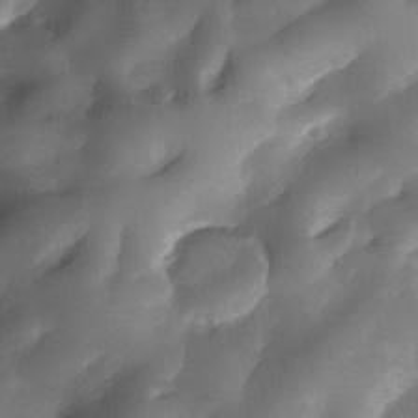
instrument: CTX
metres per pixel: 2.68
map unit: Nhe
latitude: -33.6911
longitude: -143.4616
